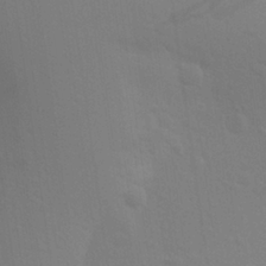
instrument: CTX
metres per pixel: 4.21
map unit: Aa
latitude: 27.1403
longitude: -145.8583
